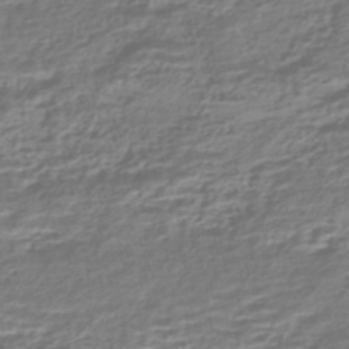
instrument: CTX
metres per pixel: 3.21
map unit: HNhu
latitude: -43.2375
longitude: 103.6911
